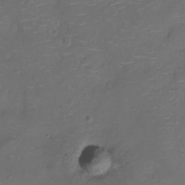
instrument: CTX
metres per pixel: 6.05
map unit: Nhu
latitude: -10.7274
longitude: -20.8758
